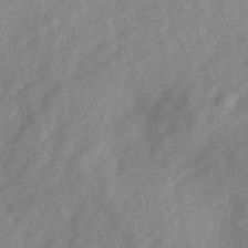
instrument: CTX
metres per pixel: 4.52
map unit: Ave
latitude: 1.6694
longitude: -111.8584
